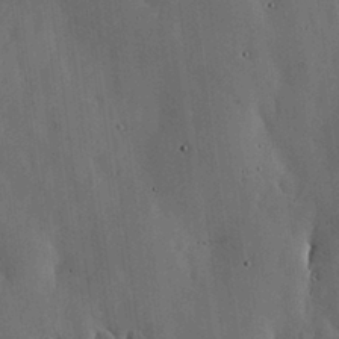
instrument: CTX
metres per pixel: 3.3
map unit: lHvf
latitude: 17.7828
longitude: -113.8772
